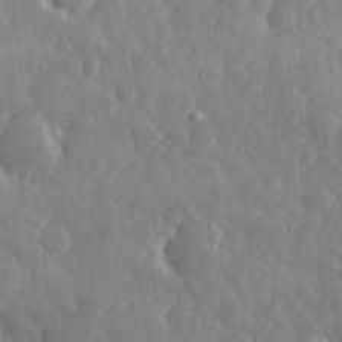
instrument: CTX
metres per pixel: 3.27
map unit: eHh
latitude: 33.4426
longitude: -69.5560
